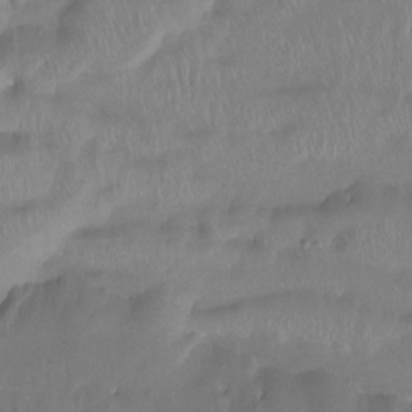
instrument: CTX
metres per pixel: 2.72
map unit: Htu
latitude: -15.1054
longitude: -46.4034
